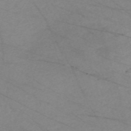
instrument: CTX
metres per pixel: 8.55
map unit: Nve
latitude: -58.6329
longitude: 61.4832
